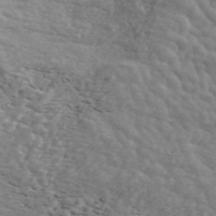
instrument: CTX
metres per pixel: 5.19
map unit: ANa
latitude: 45.2726
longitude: 38.3117
